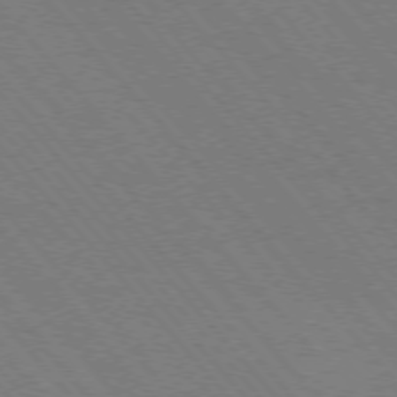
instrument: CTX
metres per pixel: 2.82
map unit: Hpe
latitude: -76.8597
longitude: -13.4049
